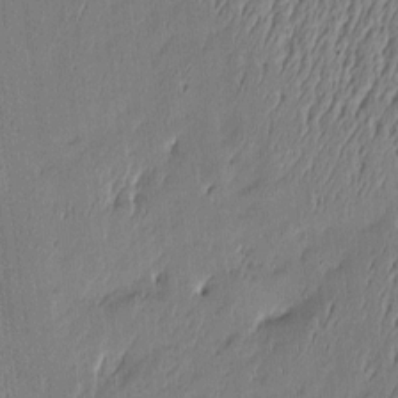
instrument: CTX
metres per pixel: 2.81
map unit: Htu
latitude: -6.1605
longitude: 176.0094
